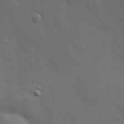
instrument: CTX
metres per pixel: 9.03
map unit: Hve
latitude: 19.5560
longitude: 150.6141
